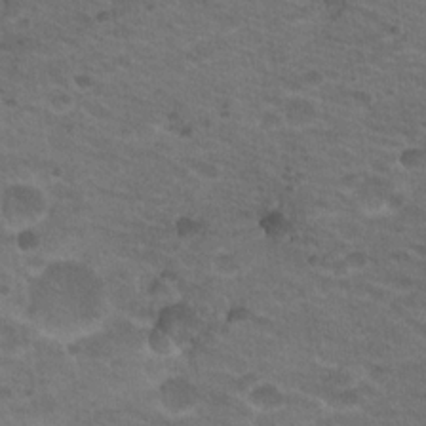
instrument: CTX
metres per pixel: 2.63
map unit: Nhu
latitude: 18.3845
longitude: -32.6679
